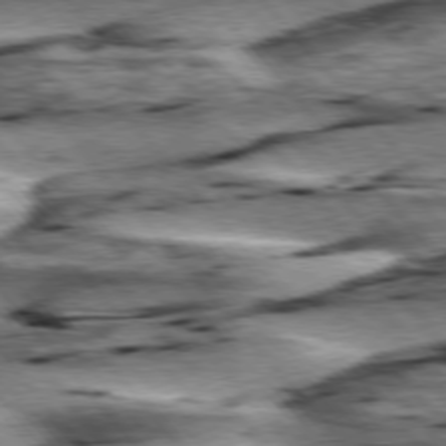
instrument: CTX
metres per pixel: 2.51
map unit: lApd
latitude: 76.0822
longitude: -71.5560
